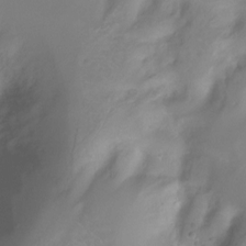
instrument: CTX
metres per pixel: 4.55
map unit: Ht
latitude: -10.5007
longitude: -39.9717
